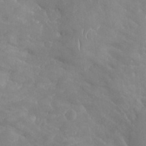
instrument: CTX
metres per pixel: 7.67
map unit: Aa
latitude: -8.1606
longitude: -78.1389
